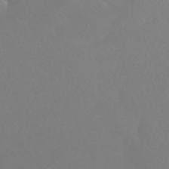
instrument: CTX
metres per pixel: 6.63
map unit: HNhu
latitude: -41.8044
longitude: 94.0472
